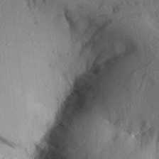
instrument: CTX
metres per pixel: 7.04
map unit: Aa
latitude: 29.7260
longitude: -135.3103
